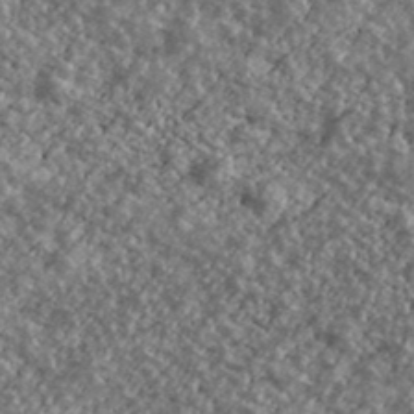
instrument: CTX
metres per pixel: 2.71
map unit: Ave
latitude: 40.3467
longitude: -111.3482
